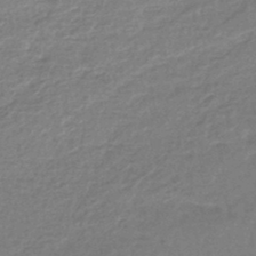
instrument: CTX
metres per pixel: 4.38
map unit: lHb
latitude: -44.1795
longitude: 74.5385
